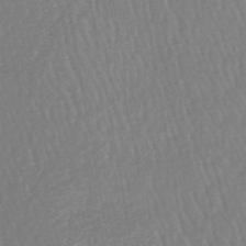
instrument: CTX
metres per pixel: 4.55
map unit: lHb
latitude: -44.8408
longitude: 77.8989
